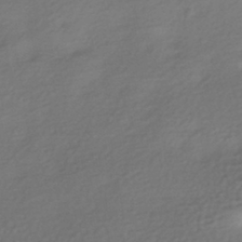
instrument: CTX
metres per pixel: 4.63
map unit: HNhu
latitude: -42.4628
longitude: 94.8597
